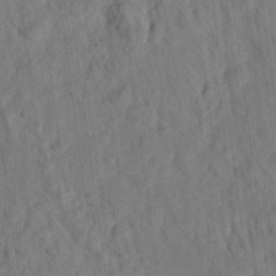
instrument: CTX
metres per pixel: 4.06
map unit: eHh
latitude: 24.5734
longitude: -80.2522
